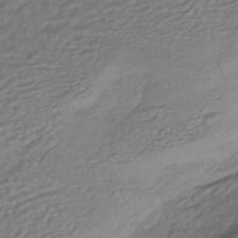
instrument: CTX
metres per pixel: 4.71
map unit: HNhu
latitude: -45.8989
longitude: 105.0486
